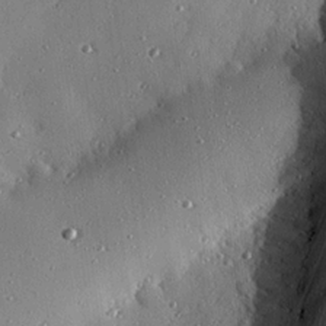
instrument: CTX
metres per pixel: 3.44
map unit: eHh
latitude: 23.5749
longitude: -90.5357
